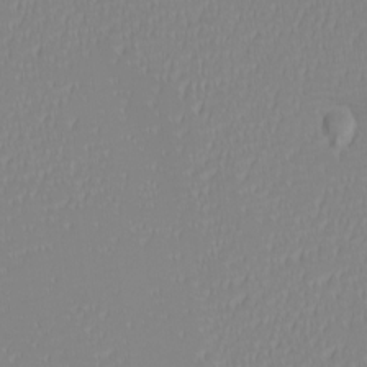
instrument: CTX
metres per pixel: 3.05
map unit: eHh
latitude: -6.5573
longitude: -82.6490
